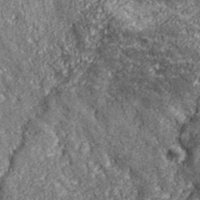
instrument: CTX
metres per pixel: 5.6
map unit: eHh
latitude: 43.2915
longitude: -89.5183
